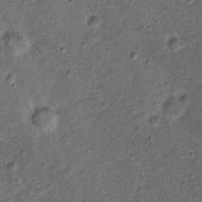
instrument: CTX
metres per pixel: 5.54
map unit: Nhu
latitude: 2.1955
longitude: -16.1011
